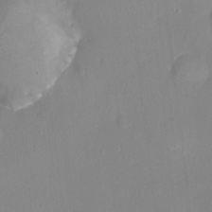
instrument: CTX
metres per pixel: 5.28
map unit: Nhu
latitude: -13.1431
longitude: -39.1025
